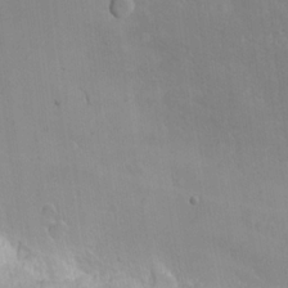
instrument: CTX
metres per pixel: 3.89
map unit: eHh
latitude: -9.5210
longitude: -66.9135
